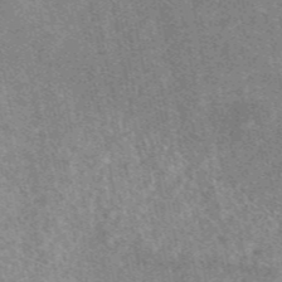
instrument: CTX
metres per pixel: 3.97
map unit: eAb
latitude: 47.9717
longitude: 121.0108
